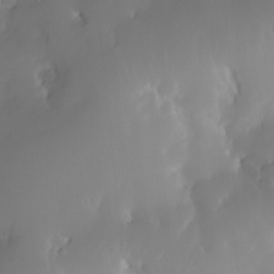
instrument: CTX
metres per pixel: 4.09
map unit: Nhe
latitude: -35.2187
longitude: -131.5938
